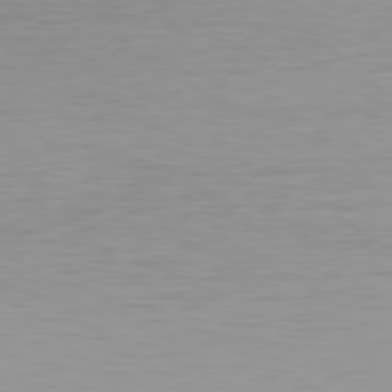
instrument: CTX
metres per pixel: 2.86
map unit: Hpe
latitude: 78.4034
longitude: -145.6883
